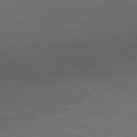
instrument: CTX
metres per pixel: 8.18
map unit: Ap
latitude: -81.2565
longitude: -85.4993
